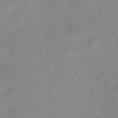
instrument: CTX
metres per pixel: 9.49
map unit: Nve
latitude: -21.3698
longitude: 107.6344
